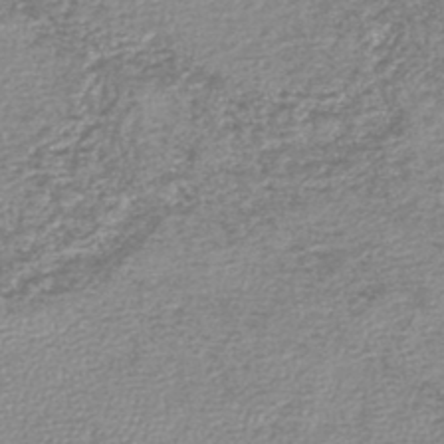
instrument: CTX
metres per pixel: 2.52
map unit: lHb
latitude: -44.1039
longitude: 69.2942
